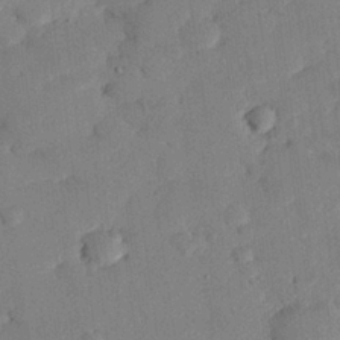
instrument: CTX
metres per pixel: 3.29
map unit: eHh
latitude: 26.3656
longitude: -81.1781
